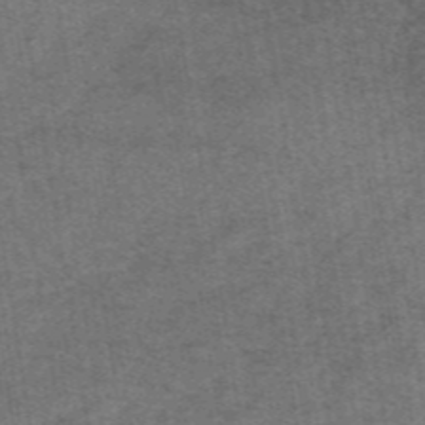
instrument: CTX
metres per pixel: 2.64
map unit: eAb
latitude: 47.6127
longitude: 102.8786
